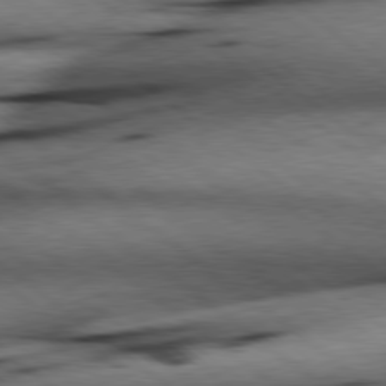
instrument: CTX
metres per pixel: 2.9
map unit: lApd
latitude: 79.1026
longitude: -141.1781
